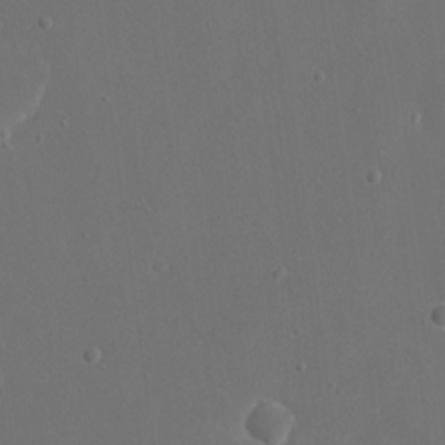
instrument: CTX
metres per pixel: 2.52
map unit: eHh
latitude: 18.9702
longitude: -68.4412
